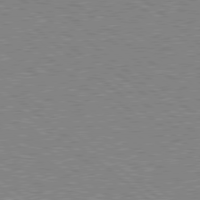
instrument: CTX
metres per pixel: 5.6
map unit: Hpe
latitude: 78.8002
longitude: -168.0822
